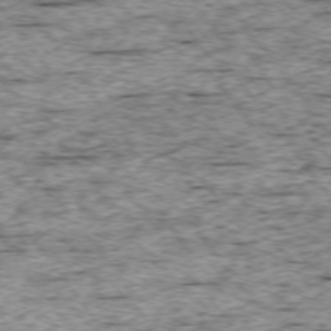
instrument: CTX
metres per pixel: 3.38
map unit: Ap
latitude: -74.9920
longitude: -87.5938
